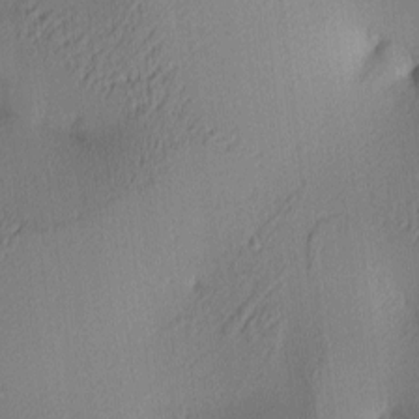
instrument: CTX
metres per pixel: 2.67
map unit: lAa
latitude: 3.4237
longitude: -115.7260
